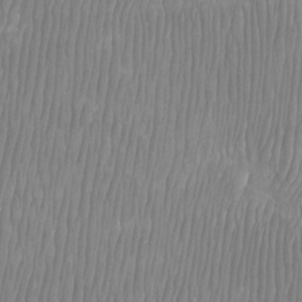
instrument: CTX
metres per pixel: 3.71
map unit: Htu
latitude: -8.2928
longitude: -75.5749
